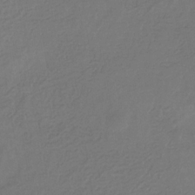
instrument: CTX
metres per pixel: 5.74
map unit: eHb
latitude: -31.0675
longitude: 71.7478
